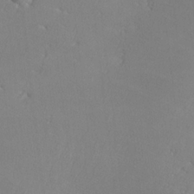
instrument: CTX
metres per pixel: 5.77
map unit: lHvf
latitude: -12.9920
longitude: -101.9528
